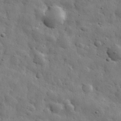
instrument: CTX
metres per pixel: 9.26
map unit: eHh
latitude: 31.4616
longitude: -73.3104
